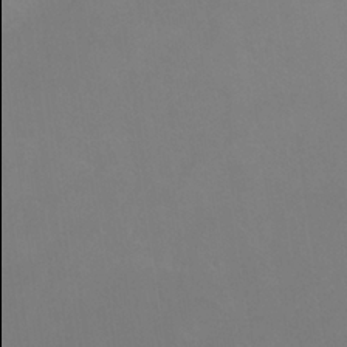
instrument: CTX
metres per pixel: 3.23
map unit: Nhu
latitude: 24.5923
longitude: -53.9906
